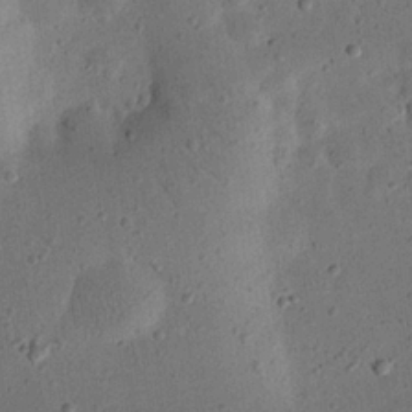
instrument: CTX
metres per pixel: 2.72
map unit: eHh
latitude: 24.2333
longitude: -68.4979
